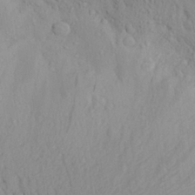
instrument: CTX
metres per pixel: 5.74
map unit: Aa
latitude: 28.7246
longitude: -132.4412
